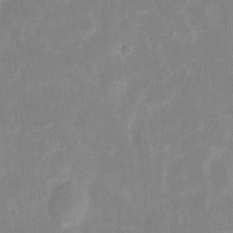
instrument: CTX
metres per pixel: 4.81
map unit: eHh
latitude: 6.6301
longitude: -69.6883
